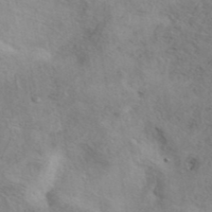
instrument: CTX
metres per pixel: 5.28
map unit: eAb
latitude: 40.6679
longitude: 104.7463
